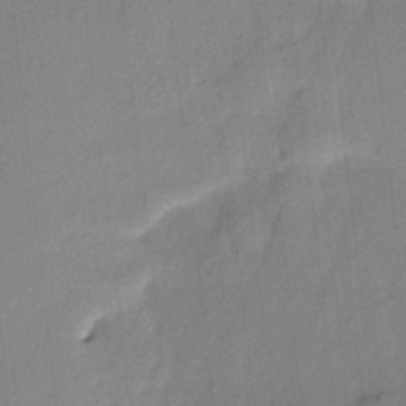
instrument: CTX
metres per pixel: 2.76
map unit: HNhu
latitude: 14.3279
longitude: 10.5196
